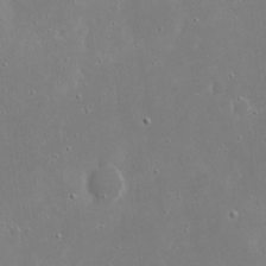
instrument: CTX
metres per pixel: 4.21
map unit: eHh
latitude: 17.5371
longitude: -71.4426
